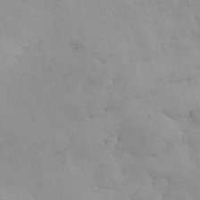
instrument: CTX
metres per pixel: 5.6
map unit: Nhu
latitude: 27.7261
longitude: -71.3104
